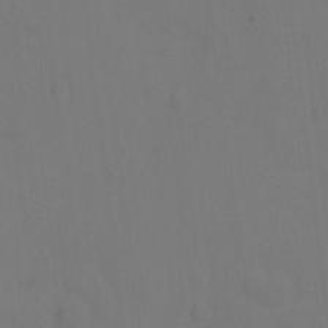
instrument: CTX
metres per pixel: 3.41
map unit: Hto
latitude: 0.4034
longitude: -34.0444
